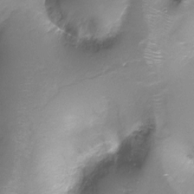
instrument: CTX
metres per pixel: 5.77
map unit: Ht
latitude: -16.5007
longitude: -43.4993
